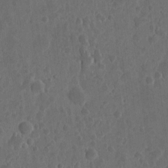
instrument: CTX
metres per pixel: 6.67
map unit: eHh
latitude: 7.4426
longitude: -73.0837
